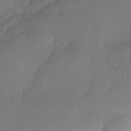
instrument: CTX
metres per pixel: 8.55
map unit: Nhe
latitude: -34.4440
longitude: -89.1781
